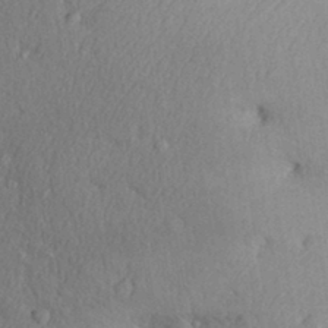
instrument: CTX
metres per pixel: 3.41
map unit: Aa
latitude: 31.0459
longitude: -145.4048
